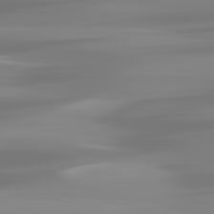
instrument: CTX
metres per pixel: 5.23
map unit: lApd
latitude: 82.9324
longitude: -131.9906
